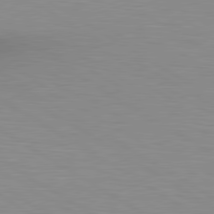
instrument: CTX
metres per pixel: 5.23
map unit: lApd
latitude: 80.1578
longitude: 130.6896
